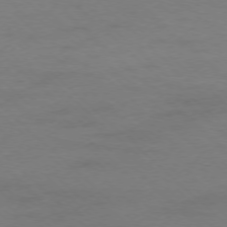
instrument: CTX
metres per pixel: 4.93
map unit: Ap
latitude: -76.4062
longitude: -77.3859
